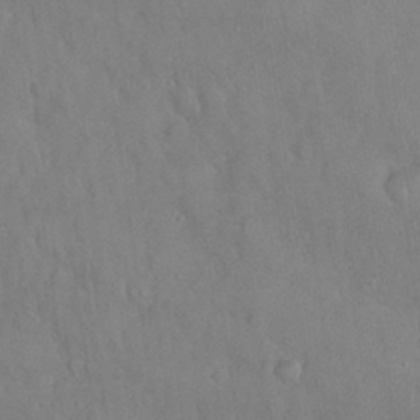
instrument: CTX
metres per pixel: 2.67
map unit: Nhu
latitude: 27.4615
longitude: -65.8772
